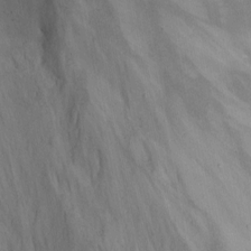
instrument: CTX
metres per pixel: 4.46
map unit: Nhu
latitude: -8.3495
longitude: -66.5734
